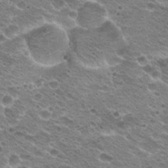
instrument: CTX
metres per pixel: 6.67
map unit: Hto
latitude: 20.6869
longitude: -32.7624
